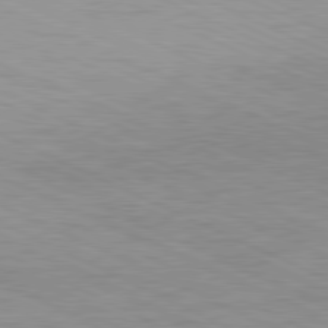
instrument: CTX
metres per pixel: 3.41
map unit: Ap
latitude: -81.9745
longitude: -72.1200
